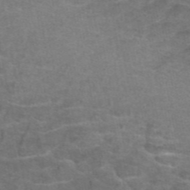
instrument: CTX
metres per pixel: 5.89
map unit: eAb
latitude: 45.6127
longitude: 102.4062
